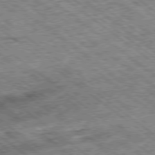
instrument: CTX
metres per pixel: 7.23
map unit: Ap
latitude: -79.3509
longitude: -51.3859
